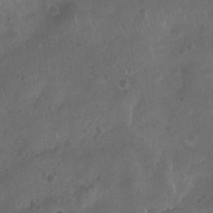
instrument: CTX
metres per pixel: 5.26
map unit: Nhu
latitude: -10.3684
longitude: -21.1403
